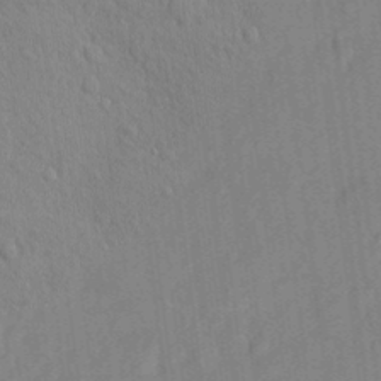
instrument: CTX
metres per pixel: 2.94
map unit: eHh
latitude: 3.9906
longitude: -73.8962
